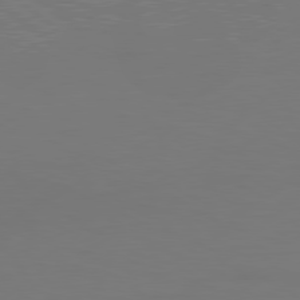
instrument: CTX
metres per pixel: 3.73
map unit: Hpe
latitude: 78.6680
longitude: -129.3859
